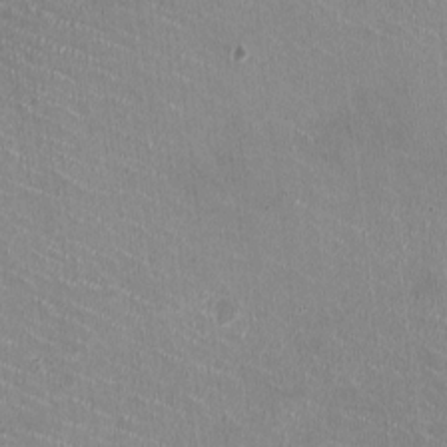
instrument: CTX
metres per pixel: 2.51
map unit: HNhu
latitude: -0.8408
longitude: -2.1011
